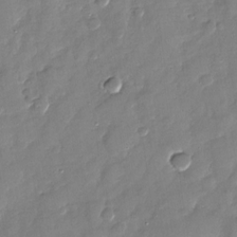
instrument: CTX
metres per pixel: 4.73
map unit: Nhu
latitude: -28.0472
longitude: -65.1970
